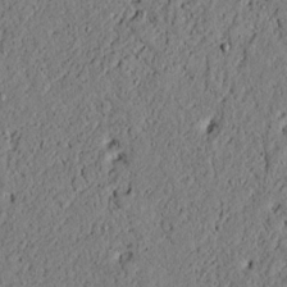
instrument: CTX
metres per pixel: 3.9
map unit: lAvf
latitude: 5.0269
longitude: 167.5210
